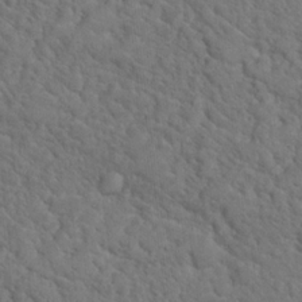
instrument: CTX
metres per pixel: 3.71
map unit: Hto
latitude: 18.9513
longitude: -35.1025
